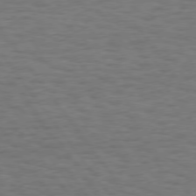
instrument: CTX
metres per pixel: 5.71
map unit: Hpe
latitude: 75.5749
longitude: -136.3090
